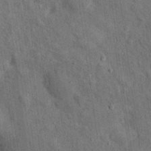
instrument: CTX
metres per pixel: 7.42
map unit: Hto
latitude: 14.8191
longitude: -34.3656
